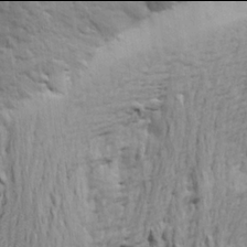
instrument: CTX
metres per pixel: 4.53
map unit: Aa
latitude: 21.9906
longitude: -150.2144
